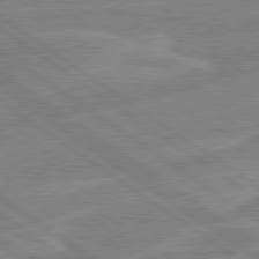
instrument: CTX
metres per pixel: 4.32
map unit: lApd
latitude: 79.6316
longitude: -129.8961
